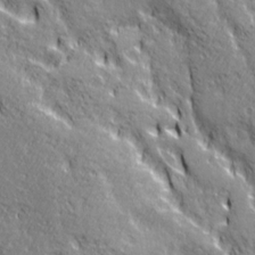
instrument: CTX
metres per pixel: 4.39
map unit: Ave
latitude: 20.8758
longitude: -135.5371
